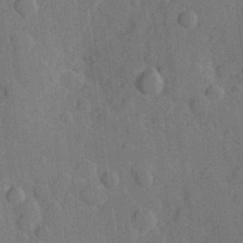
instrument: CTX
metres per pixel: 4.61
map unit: Hve
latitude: 24.7624
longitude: 149.1054
